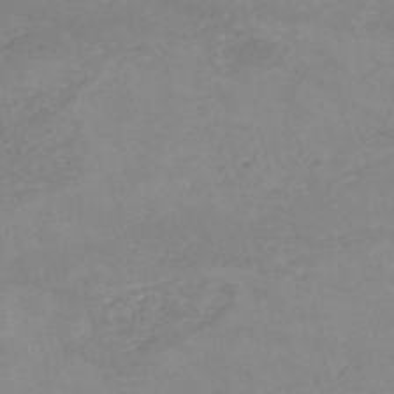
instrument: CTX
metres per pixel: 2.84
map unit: HNb
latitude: -53.5399
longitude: -36.3656
